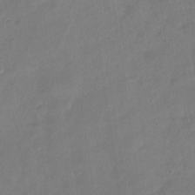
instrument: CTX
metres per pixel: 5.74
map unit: Nhu
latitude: -29.6344
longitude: -62.4979
